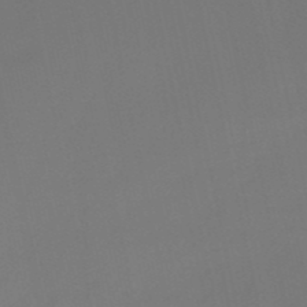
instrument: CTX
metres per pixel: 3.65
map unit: HNb
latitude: -51.2376
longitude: -46.6869
